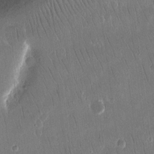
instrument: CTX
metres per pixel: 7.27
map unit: eHh
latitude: 15.3293
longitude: -70.5735
